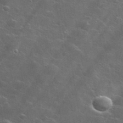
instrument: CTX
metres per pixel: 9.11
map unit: lHvf
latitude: 35.9528
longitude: -91.8772
